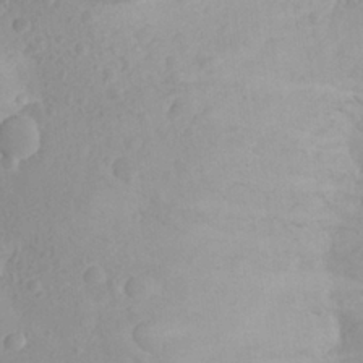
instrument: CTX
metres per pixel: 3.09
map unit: Aa
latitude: 23.4993
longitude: -145.7072
